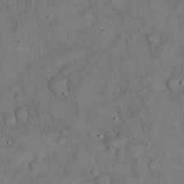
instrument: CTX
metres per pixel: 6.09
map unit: eHh
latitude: 20.6680
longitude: -59.7261
